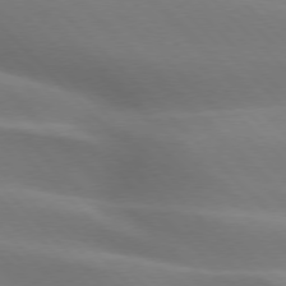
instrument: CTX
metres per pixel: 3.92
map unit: lApd
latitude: 75.7072
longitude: -62.0255
